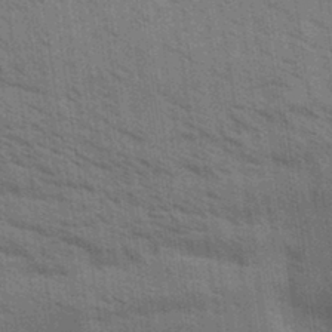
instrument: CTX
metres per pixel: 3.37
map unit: Aa
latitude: 32.1578
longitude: -139.7639
